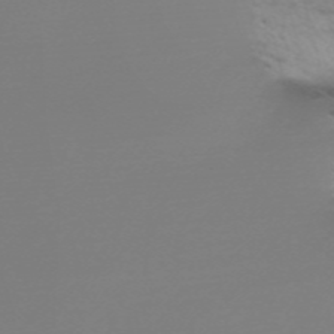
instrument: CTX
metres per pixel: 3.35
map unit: Nve
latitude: -59.1809
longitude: 56.8786
